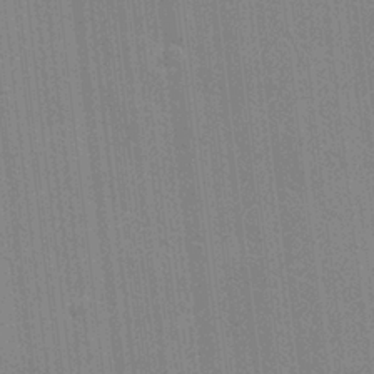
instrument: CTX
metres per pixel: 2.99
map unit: Nhu
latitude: 0.5734
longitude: -78.8191
